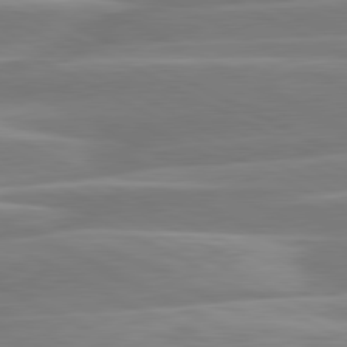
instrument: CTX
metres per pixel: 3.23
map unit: lApd
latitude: 80.9703
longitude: -129.7827
